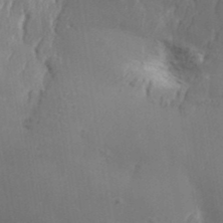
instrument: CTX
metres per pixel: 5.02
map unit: Aa
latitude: 33.2159
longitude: -134.4223
